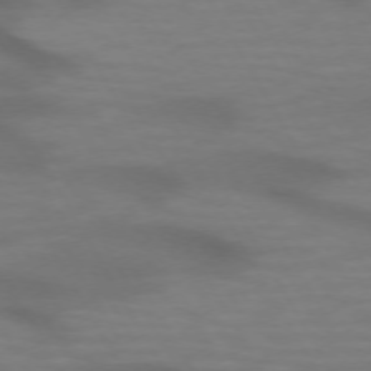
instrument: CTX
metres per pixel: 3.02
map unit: lApd
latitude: 72.1389
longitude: -49.9150
